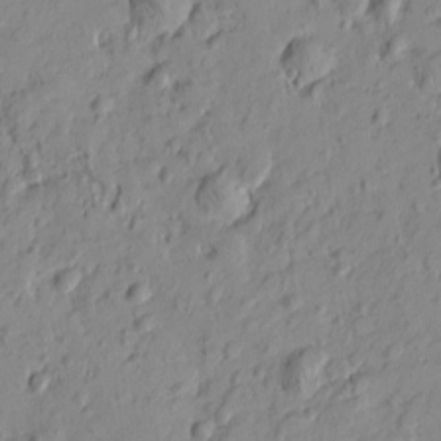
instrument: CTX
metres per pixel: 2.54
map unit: Htu
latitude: -3.1431
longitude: -175.9339
